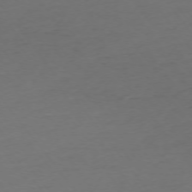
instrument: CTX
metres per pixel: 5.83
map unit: Ap
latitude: -74.7841
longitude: -72.1767
